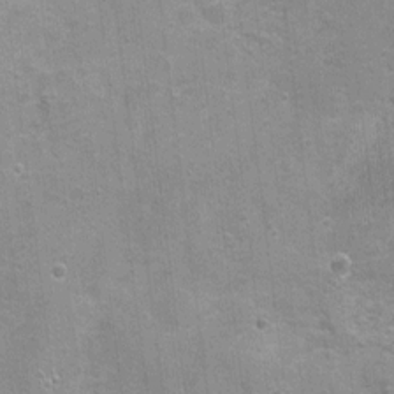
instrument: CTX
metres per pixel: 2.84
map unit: Nhu
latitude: 1.2725
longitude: -16.2333
